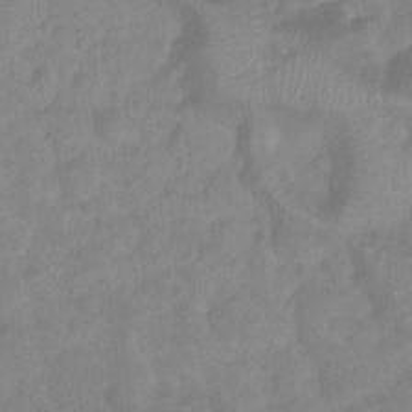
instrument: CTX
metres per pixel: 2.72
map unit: Nhu
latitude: 4.0444
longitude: -16.8002
